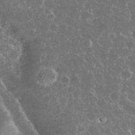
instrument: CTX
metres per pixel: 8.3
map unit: eHh
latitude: 34.3845
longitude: -61.6694
